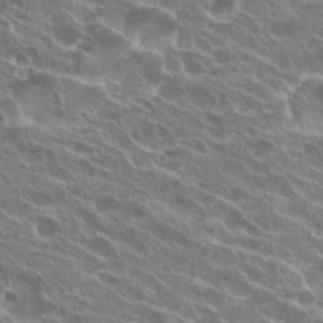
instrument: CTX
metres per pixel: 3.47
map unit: Hto
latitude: 23.7261
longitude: -38.6112
